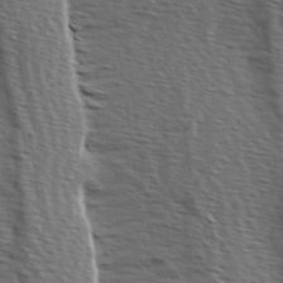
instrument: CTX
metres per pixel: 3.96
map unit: Hve
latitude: 2.4979
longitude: -123.1781
